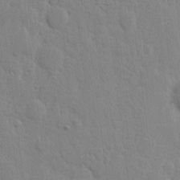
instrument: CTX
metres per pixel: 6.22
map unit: eHh
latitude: 6.5168
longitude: -72.4412
